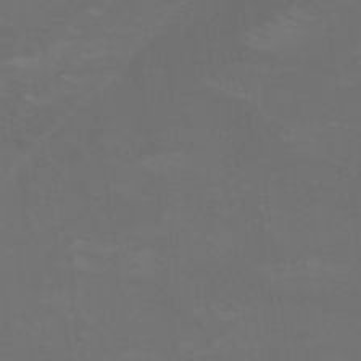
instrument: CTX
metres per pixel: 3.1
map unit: Nhu
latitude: 25.8772
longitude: -54.1011
